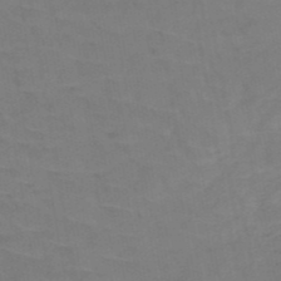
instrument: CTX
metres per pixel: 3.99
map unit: HNb
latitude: -50.6329
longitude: -53.0648
